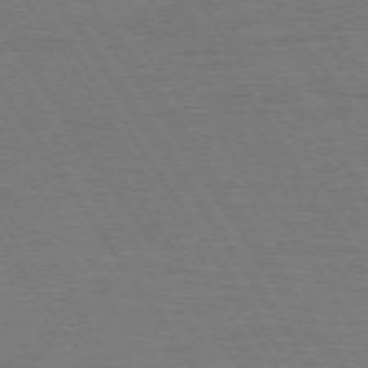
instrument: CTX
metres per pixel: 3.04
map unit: Ap
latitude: -74.4062
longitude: -78.4223
